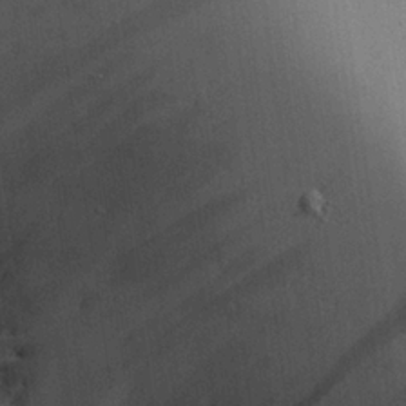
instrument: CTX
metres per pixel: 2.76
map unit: Aa
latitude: 24.5923
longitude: -136.9892
